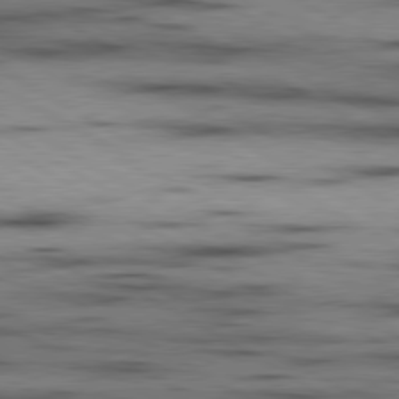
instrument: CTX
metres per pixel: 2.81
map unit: lApd
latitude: 80.0255
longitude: 157.4832
